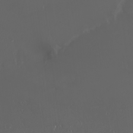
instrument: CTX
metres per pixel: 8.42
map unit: eHh
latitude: -3.3509
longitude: 20.3117
